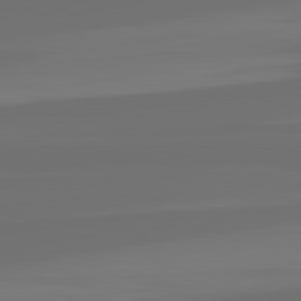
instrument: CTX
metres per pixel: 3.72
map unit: lApd
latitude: 82.7246
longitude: 161.6533
